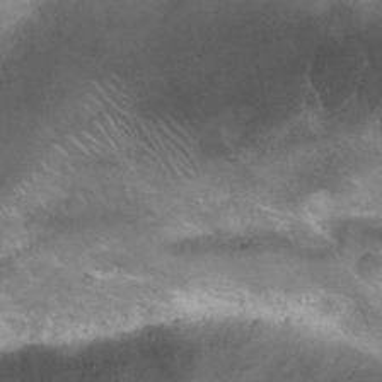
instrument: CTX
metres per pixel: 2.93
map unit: Nhu
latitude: 29.1592
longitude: -47.9339
